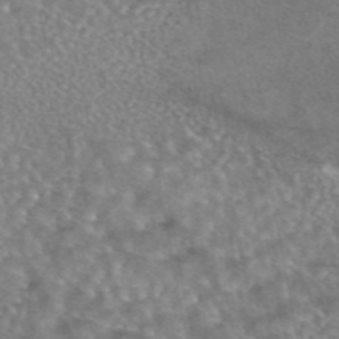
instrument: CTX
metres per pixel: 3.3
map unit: eAb
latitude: 44.7624
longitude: 107.8801
